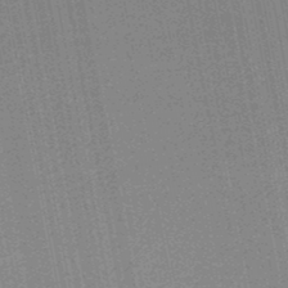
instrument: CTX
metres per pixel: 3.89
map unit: lHb
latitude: -47.5210
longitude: 67.0108
